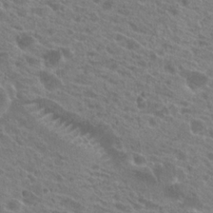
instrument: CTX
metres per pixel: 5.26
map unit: Hto
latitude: 21.9150
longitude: -38.7435
